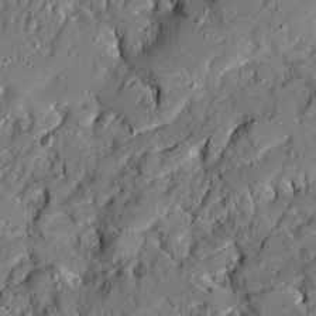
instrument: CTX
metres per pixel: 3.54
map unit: Ave
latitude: 19.8583
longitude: -129.0269
